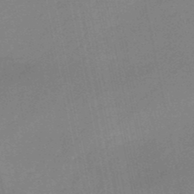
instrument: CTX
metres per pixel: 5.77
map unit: HNb
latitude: -50.0661
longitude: -42.5168
